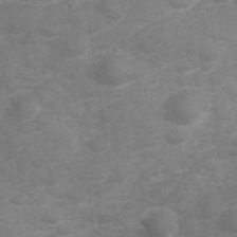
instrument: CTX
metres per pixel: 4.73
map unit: Hve
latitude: 32.4790
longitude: 151.8233
